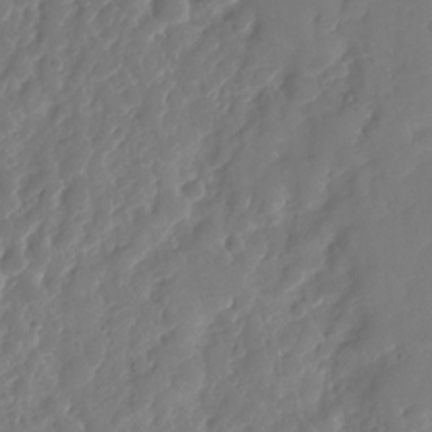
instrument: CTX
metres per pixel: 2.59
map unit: Nhu
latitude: -22.9164
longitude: -73.1970
